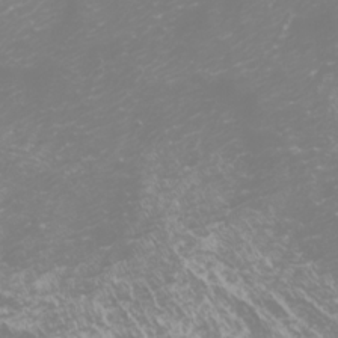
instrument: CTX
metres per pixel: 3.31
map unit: Htu
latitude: -7.1053
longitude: -73.9151
